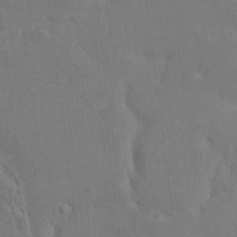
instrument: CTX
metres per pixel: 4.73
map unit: HNhu
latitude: 7.1781
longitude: -3.2915
